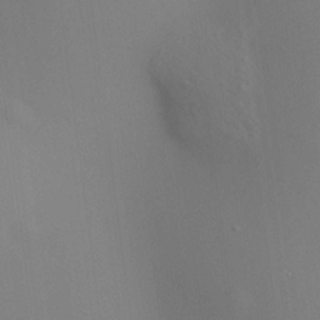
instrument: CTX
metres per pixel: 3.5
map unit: HNhu
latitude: 12.5735
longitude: 11.6722
